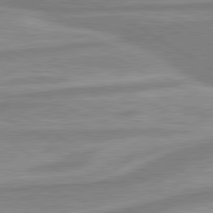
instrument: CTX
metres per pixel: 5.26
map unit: lApd
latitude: 80.4601
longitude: -172.7057
